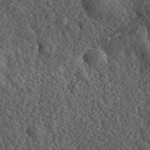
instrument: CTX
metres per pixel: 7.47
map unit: eHh
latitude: 36.2334
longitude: -79.6316
